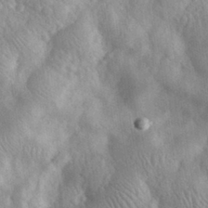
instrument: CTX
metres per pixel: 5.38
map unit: eHh
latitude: 30.6680
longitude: -71.5371
